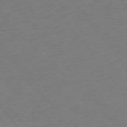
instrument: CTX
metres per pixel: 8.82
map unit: Ap
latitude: -75.4644
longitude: -82.0255
